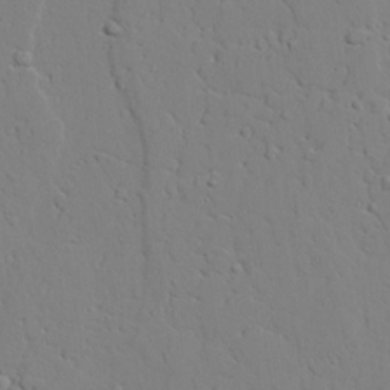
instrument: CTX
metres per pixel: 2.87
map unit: lAvf
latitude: 24.0822
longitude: -109.6316
